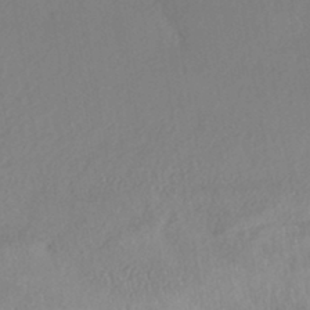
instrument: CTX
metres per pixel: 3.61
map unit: HNhu
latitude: -44.4629
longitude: 94.7463
